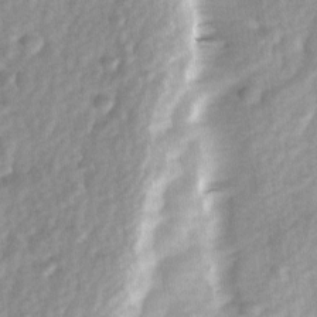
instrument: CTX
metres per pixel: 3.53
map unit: Ave
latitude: 1.3670
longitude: -112.5168
